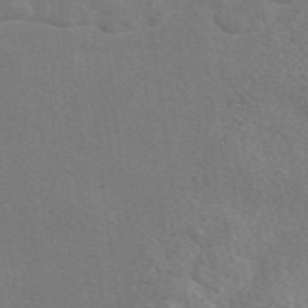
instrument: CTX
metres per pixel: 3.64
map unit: eAb
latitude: 50.2900
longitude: 113.3321
